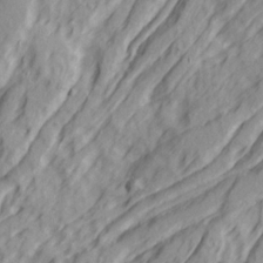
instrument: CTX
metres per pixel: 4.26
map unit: Ave
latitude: 22.3278
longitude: -132.2145
